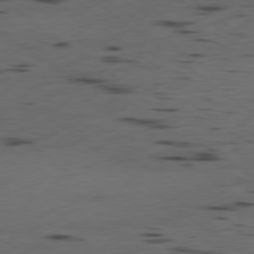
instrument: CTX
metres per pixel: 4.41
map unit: Ap
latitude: -79.1998
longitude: -59.1403
